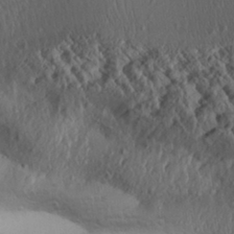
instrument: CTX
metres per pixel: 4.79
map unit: Aa
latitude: 30.8191
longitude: -134.5168
